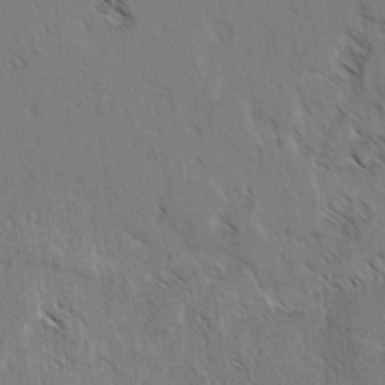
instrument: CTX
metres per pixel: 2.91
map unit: lAvf
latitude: -3.9556
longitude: -114.4978
